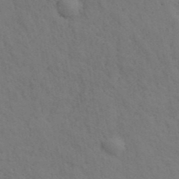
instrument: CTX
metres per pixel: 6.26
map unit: ANa
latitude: 39.4615
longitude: 19.9556
